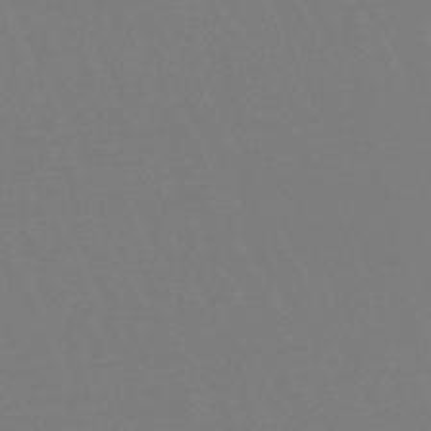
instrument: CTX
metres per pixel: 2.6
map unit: lHb
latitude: -46.6329
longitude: 76.1228
